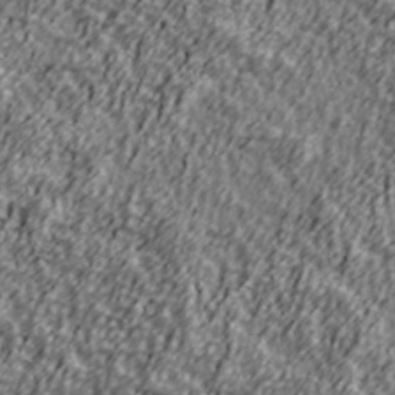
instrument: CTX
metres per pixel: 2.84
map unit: Ave
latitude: 41.5749
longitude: -113.3670
